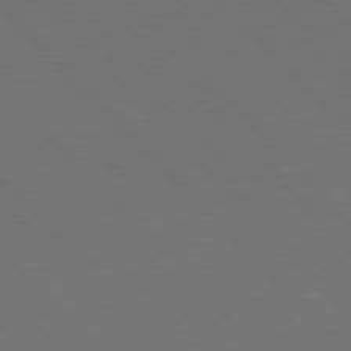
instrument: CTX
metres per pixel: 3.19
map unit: Hpe
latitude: 76.8569
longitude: -169.2537
